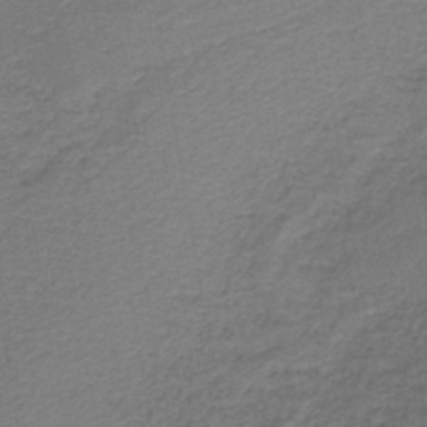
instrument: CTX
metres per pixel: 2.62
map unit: HNb
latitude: -43.8989
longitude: 49.4455
